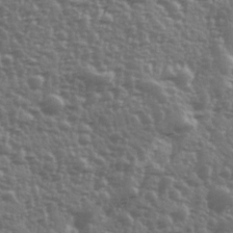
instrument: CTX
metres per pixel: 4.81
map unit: Ave
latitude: 12.1200
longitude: -103.5938
